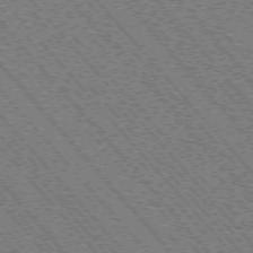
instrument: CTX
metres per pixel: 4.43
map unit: Hpe
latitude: -75.8234
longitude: -12.7435
